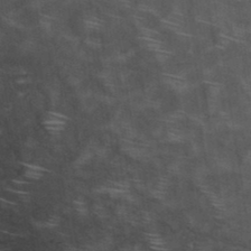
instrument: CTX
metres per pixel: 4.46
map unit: Hto
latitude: 35.8583
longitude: -46.5357
